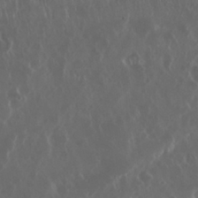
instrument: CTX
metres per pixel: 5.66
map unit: Nhu
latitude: 29.7638
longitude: -59.8772
